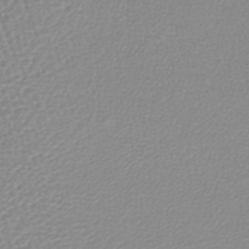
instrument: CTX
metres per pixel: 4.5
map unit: lHb
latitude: -44.1606
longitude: 76.5385
